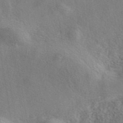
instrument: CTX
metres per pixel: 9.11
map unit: eAb
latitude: 40.2711
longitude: 107.8612
